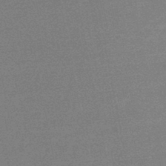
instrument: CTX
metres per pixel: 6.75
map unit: lHb
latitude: -46.1039
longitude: 58.1605
